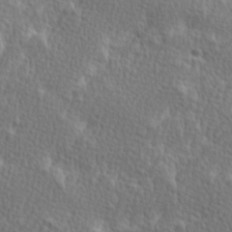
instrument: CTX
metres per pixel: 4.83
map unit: Ave
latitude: 9.5938
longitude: -106.2711
